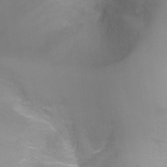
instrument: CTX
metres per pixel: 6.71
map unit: Ht
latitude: -5.0864
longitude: -28.4790
